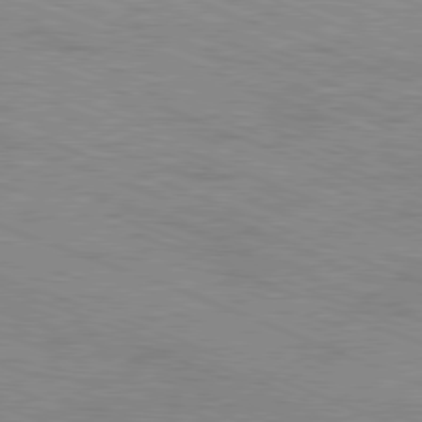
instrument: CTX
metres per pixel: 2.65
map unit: Ap
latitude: -81.5210
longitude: -74.1200
